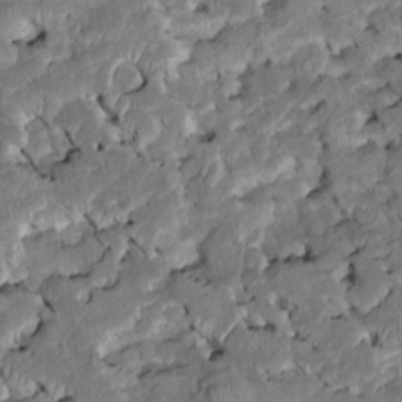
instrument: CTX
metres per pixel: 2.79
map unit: Htu
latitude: -7.1620
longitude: 145.6344
